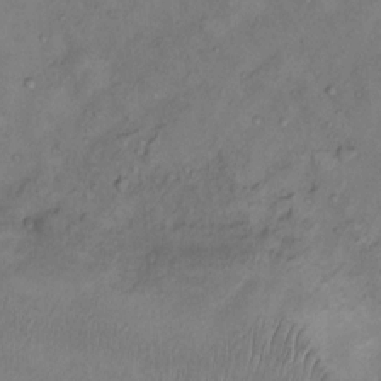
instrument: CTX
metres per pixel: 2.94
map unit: Nhu
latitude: 11.9339
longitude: -28.3278
